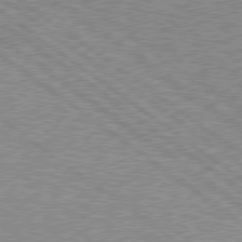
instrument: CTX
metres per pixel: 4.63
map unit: Hpe
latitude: 78.5735
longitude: -145.4426
